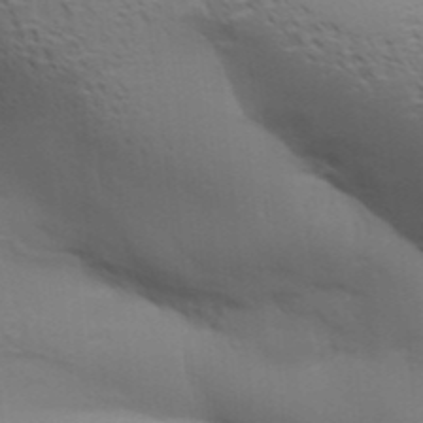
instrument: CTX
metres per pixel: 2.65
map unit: Aa
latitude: 31.7639
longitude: -141.3670
